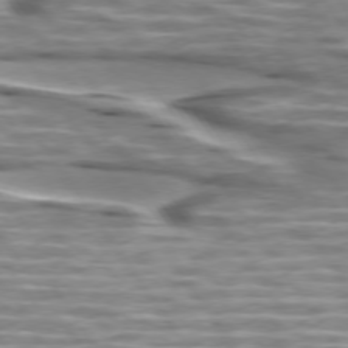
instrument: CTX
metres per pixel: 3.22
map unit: lApd
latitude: 74.6302
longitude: -57.4237
